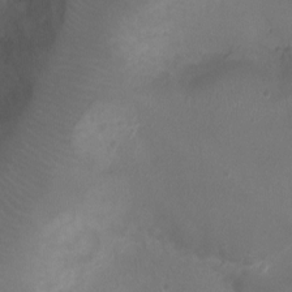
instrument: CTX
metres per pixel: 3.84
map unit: Ht
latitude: -3.0297
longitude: -18.8569
